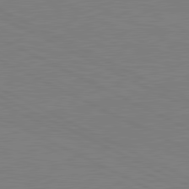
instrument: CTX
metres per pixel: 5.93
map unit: lApd
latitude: 81.2537
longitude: 150.5007
